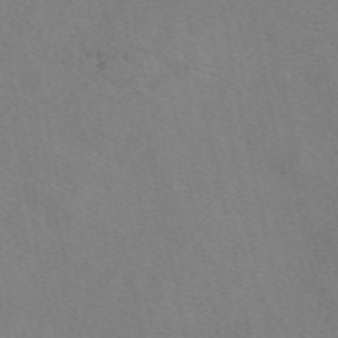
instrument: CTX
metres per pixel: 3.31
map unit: eAb
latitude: 51.1214
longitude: 109.1242
